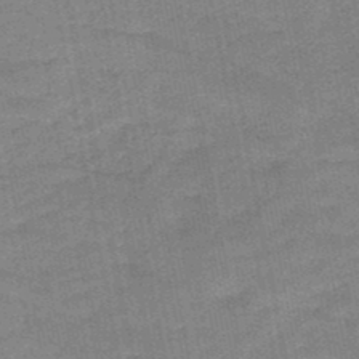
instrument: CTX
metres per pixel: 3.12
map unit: HNb
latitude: -47.9745
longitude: -39.2726
